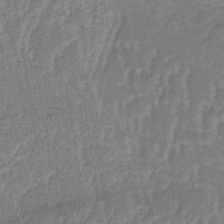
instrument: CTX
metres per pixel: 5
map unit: lHb
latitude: -34.5007
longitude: 71.0675
